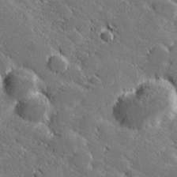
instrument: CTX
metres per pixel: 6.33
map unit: lHvf
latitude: 27.4615
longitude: 141.5399
